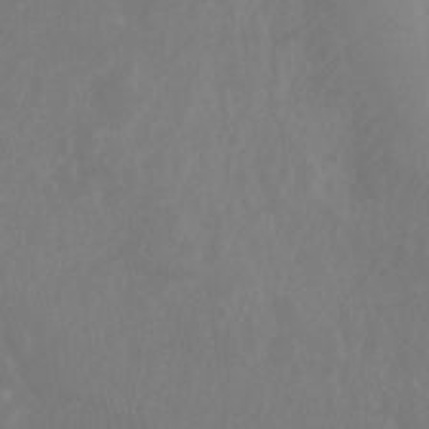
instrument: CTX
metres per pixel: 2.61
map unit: Ht
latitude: -8.8597
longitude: -33.5749
